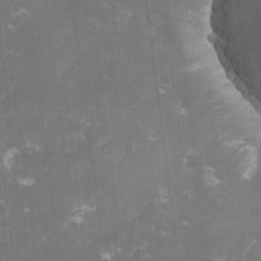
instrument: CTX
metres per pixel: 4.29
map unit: lHvf
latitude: -13.5210
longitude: -98.8946
